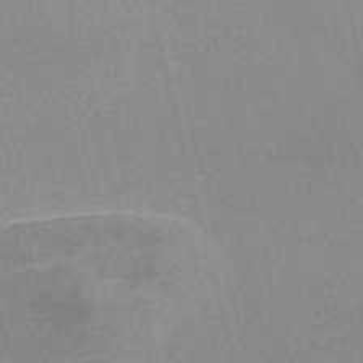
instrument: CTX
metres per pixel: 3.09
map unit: Nve
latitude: -56.7085
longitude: 51.5021
